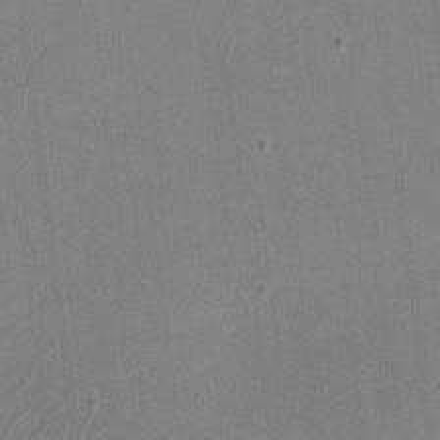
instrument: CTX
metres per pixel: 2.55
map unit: lHvf
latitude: -11.1809
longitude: -100.4412
